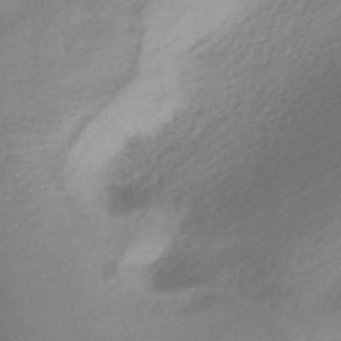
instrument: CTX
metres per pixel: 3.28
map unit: HNhu
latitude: -40.8408
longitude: 92.9164
